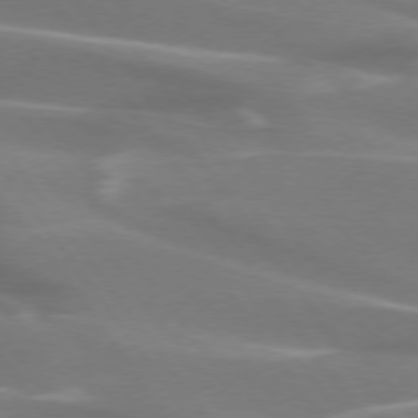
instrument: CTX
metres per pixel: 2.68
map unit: lApd
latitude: 74.3656
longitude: -62.4601
